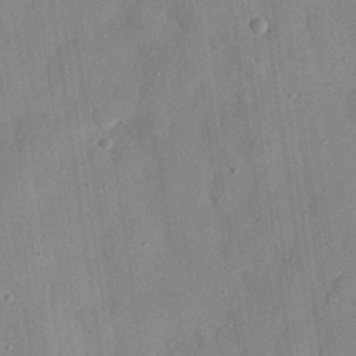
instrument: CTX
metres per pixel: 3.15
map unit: eHh
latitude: 29.0647
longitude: -74.5168
